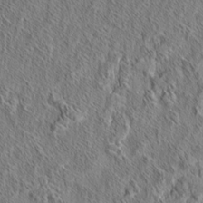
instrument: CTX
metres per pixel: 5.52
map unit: eHh
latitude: 6.1767
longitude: -76.6679
